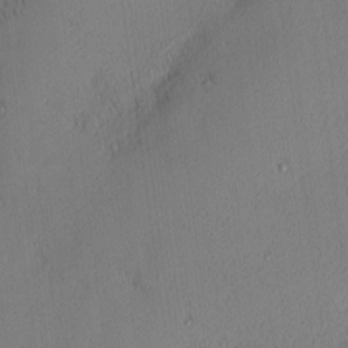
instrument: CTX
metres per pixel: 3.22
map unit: Nhu
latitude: 1.6882
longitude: -77.3481
